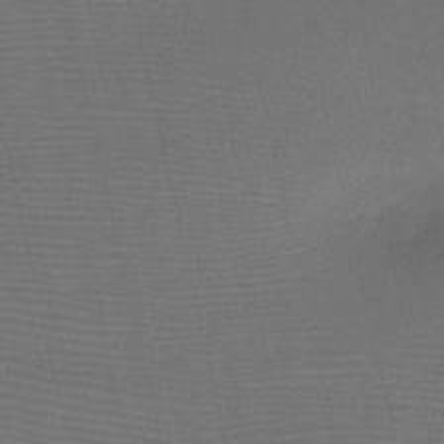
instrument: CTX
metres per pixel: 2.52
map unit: HNb
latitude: -47.8233
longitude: -41.4804
